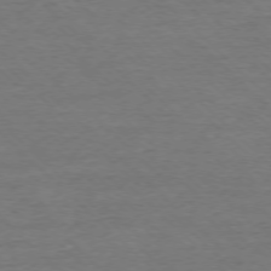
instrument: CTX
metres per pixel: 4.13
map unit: Ap
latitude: -76.8219
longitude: -93.6882
